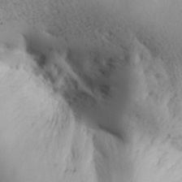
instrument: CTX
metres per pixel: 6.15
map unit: Nhu
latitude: 27.7261
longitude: -71.9906
